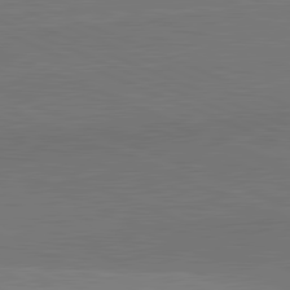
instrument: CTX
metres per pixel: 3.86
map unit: lApd
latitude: 82.1766
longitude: 138.6141
